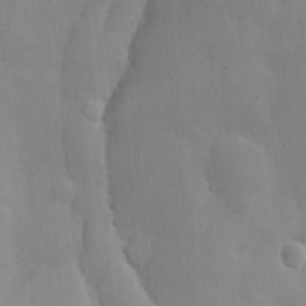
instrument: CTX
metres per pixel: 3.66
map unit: Nve
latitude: -8.1795
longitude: 173.8989
